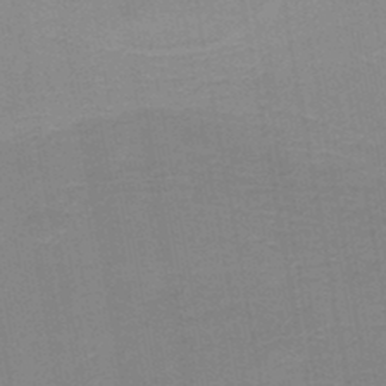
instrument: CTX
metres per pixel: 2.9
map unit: HNb
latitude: -45.1809
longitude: 52.0661
